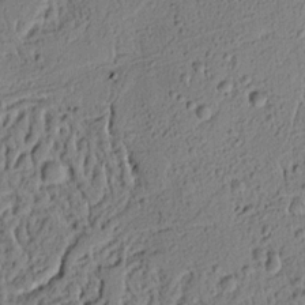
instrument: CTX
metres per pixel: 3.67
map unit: Ht
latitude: 8.5357
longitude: -75.5938
